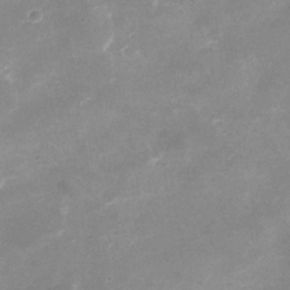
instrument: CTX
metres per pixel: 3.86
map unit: Nhu
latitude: -24.4629
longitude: -69.8772
